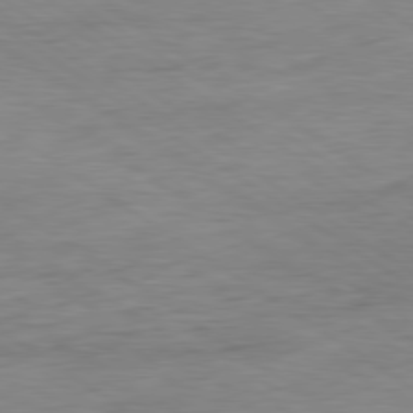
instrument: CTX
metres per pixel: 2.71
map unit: Ap
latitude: -80.4440
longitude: -80.0822
